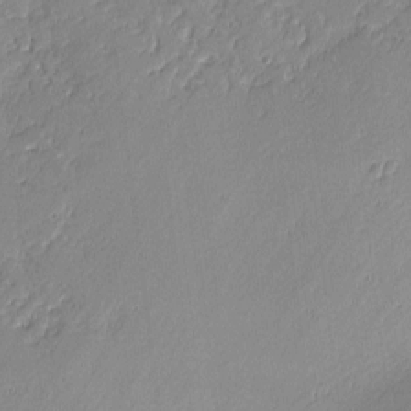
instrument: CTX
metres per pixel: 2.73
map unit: lAvf
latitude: -1.0298
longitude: -106.6302
